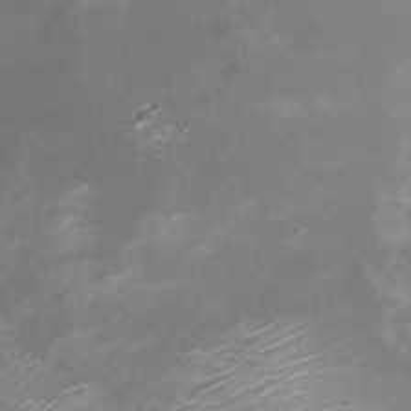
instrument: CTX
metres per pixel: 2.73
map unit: HNhu
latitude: -0.3873
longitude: -4.3278
